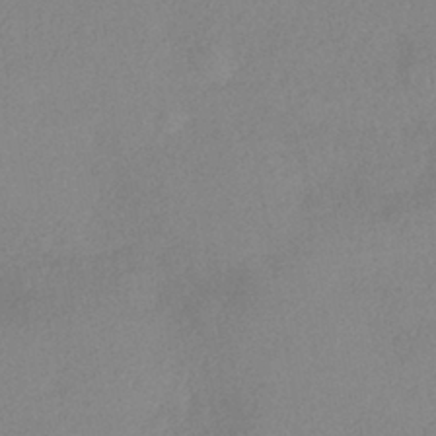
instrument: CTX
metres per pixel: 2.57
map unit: eHh
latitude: -41.0486
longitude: 120.3495
